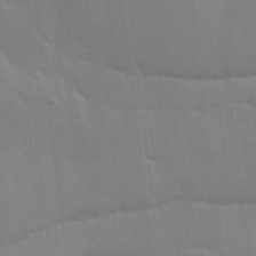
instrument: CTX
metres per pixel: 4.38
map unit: Ave
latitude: 16.6868
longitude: -138.9514
